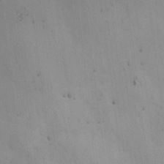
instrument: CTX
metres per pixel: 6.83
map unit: Nhu
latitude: 25.6316
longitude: -70.9136
